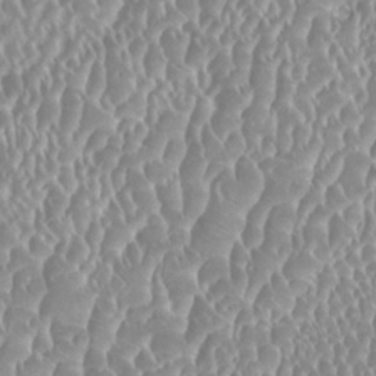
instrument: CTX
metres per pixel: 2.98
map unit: HNhu
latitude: -0.4062
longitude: 0.1417
